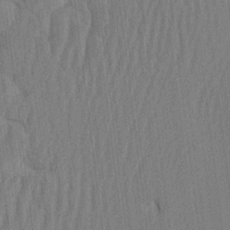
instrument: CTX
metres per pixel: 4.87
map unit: HNhu
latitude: -1.9179
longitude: 14.2740
